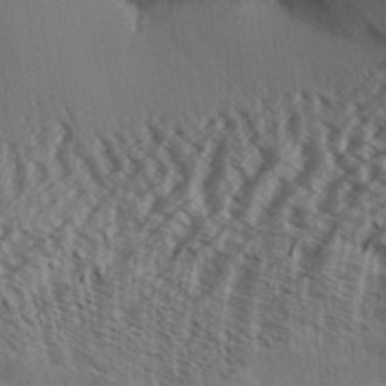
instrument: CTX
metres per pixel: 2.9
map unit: Aa
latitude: 32.3656
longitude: -138.3845
